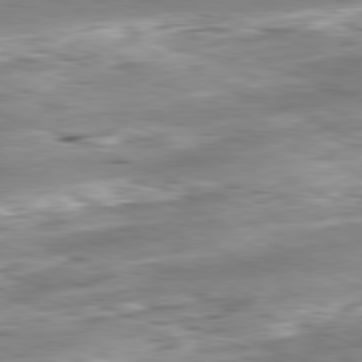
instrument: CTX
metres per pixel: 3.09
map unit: Ap
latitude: -81.7289
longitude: -80.5735
